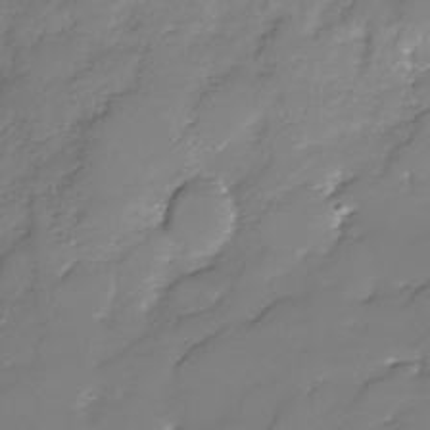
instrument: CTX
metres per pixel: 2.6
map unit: Nhu
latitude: -30.0850
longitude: -64.1200
